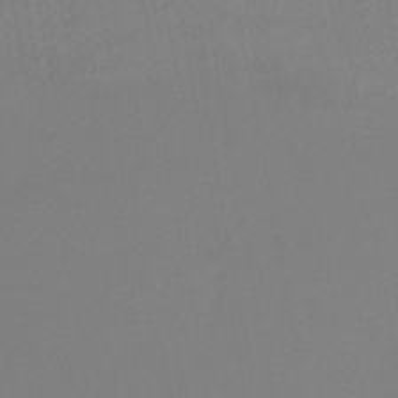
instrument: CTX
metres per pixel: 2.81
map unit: HNb
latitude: -45.8233
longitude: 56.4818
